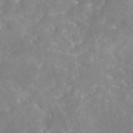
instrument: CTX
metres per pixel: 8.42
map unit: eAb
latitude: 45.2537
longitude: 126.1794
